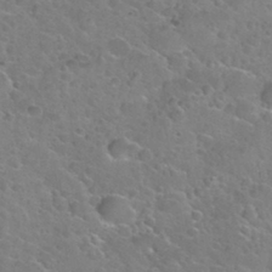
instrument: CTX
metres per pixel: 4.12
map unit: Nhu
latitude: 30.3090
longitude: -52.6680
